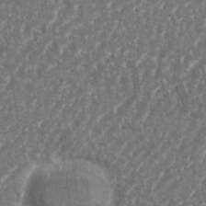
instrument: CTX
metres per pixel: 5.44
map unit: eHh
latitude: 35.0458
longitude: -134.2711
